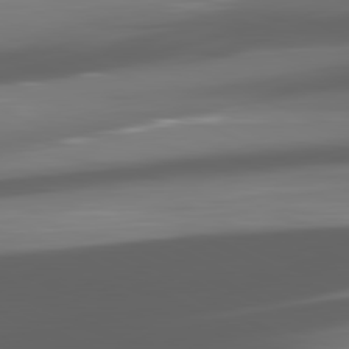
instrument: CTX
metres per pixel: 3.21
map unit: lApd
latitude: 81.4615
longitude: -145.8961
